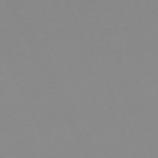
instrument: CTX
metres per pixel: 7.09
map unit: Ap
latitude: -73.3320
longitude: -70.3278
